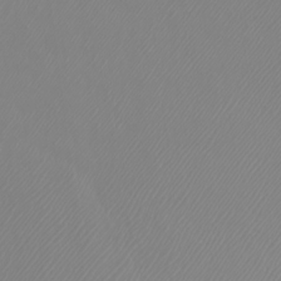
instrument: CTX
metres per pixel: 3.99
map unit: Htu
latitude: -5.0297
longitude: -72.4412
